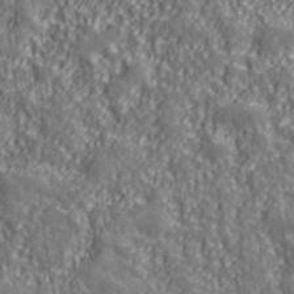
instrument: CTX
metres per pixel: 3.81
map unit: eHh
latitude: 42.6491
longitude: -91.4993
